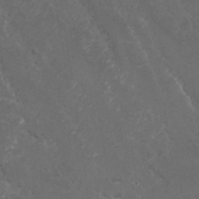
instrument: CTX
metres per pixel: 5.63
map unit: Nhu
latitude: 29.9717
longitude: -51.2726
